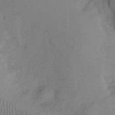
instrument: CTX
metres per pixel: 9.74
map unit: eHh
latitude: 12.8002
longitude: -61.8583
